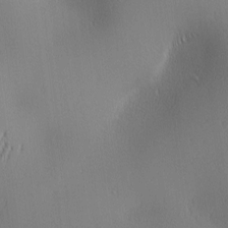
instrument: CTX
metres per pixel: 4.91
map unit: lAa
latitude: 1.7827
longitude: -116.7813
